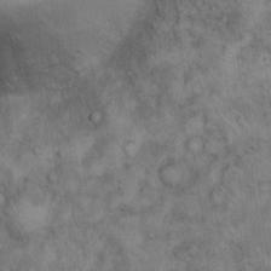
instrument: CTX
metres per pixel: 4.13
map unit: Hto
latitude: 18.2144
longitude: -61.0458
